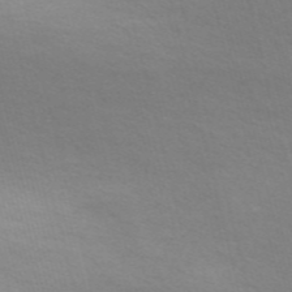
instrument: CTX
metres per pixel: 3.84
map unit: Nve
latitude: -57.1998
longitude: 63.3320
